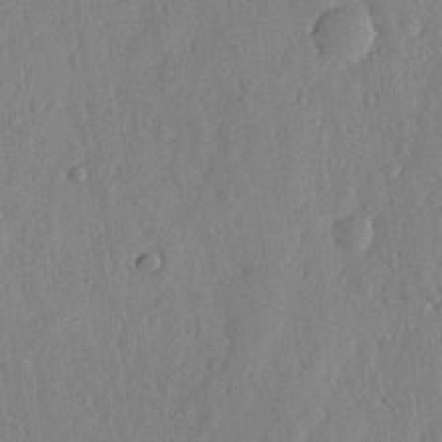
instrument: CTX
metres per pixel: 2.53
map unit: lHvf
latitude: 19.2537
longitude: -115.7449
